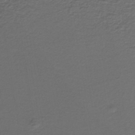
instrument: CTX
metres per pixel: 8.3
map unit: lHb
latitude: -39.8045
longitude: 53.6910
